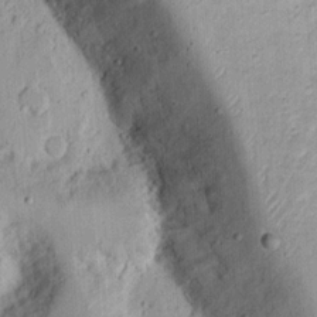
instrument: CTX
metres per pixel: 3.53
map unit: Ht
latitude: 12.6491
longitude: -74.3089
